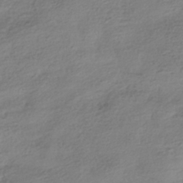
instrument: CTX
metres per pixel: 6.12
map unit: HNhu
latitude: -41.5588
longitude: 99.6722
